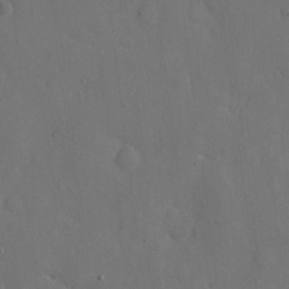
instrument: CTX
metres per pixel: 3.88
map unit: eHh
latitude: 7.1025
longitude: -68.4223
